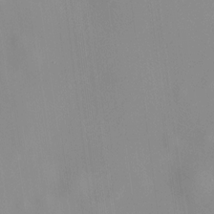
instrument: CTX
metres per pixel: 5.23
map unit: HNhu
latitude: 11.5938
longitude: 10.7085
